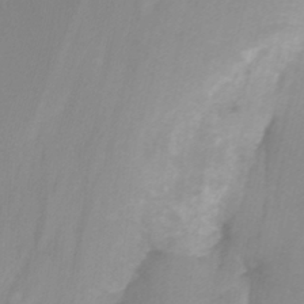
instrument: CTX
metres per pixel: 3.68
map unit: Nhu
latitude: -13.7856
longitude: -56.1199
